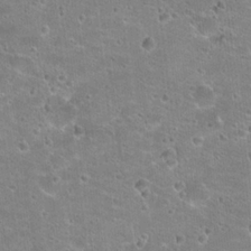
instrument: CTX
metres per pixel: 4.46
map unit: Hto
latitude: 21.4616
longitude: -42.5357
